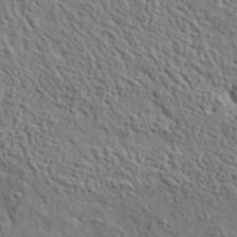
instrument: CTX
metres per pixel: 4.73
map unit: lHvf
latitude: 35.8016
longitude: -86.1011
